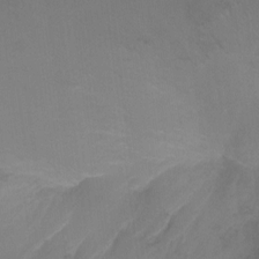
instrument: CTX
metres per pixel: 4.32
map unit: Ht
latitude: -10.9164
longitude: -35.0458
